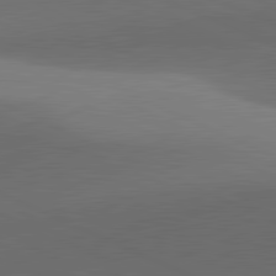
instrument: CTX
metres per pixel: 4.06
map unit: lApd
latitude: 81.8016
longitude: 134.1228
